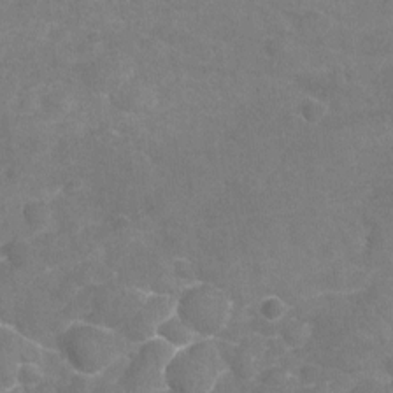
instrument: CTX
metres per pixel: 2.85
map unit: Nhu
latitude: -18.8219
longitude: -56.8002
